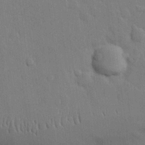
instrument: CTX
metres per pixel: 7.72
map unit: Hve
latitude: 19.8016
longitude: 151.0486
